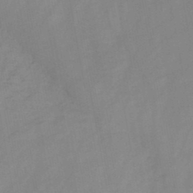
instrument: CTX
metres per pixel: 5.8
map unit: HNb
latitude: -46.0850
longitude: -38.4412
